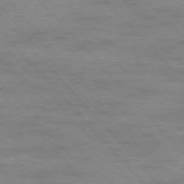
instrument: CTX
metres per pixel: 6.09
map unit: Ap
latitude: -76.4251
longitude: -61.2915
